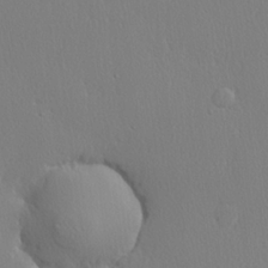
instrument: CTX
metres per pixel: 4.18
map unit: lHvf
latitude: 20.8191
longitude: 142.1794
